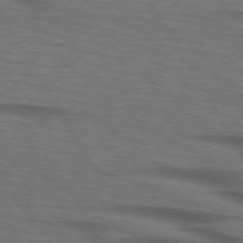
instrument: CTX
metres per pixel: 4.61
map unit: lApd
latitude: 73.5938
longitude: -73.6883
